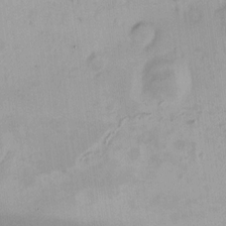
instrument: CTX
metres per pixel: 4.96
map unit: HNhu
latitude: 5.6883
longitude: 7.8422
